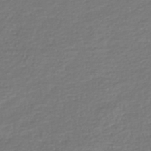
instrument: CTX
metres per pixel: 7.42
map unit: Nhe
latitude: -46.7085
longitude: -172.0255
